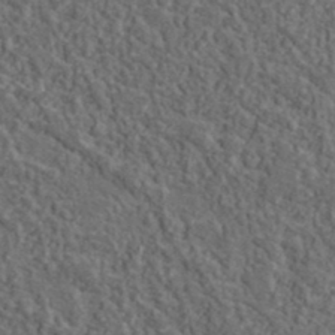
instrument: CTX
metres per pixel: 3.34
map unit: lHvf
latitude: 38.1200
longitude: -89.9528
